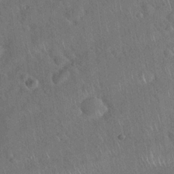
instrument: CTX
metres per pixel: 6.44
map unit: Hto
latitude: 19.8016
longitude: -53.0459
